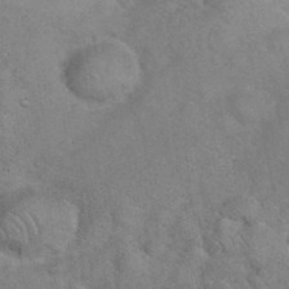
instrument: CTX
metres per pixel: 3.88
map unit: eHh
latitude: 36.5546
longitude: -64.4223
